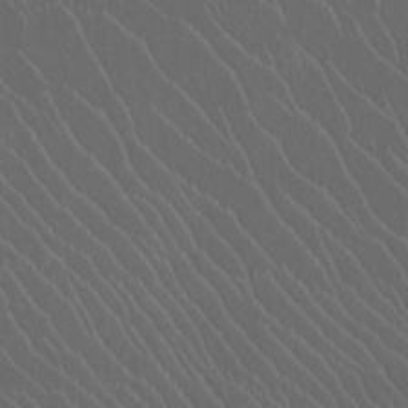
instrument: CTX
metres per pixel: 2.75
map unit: Htu
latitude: -11.6722
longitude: -73.1970
